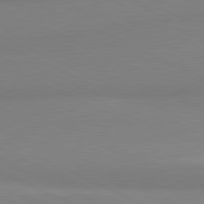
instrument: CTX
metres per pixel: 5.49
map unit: lApd
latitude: 81.1970
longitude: 178.5573
